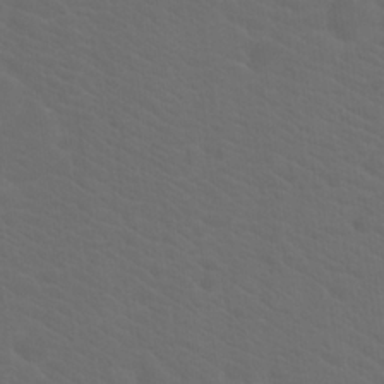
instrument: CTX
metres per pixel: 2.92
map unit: Hto
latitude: 19.9717
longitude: -39.9150
